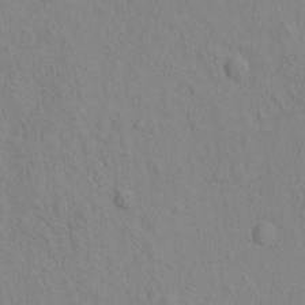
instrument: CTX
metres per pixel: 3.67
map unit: eHh
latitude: -1.5022
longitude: 18.6330
